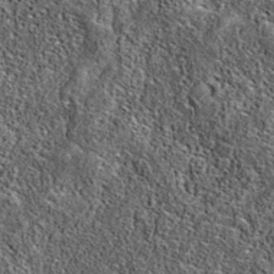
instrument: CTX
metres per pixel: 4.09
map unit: eAb
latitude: 36.4601
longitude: 108.5574
